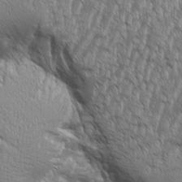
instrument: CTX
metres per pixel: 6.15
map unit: Aa
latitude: 8.6869
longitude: -130.0255
